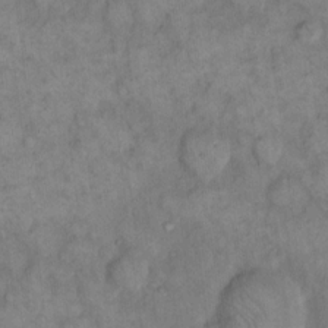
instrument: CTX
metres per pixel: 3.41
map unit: eHh
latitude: 14.5546
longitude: -65.5371
